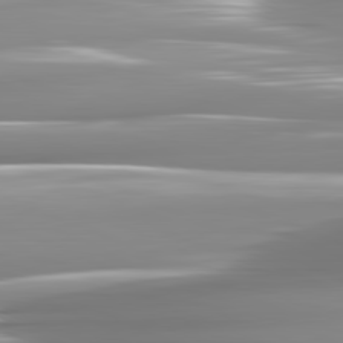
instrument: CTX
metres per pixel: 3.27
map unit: lApd
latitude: 82.0444
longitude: -141.4237
